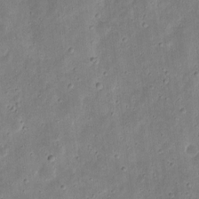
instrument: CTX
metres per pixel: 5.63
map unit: eHh
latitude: 9.2348
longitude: -72.2901
